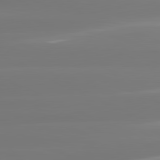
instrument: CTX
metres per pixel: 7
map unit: lApd
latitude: 81.1781
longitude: -134.0633
